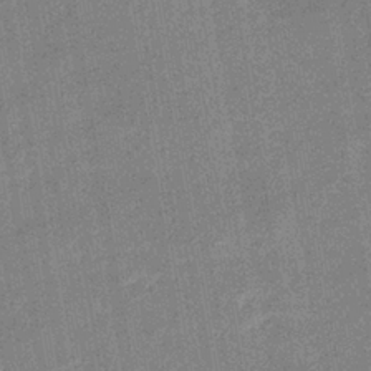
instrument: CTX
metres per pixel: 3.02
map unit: eHb
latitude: -36.6707
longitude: 74.1228
